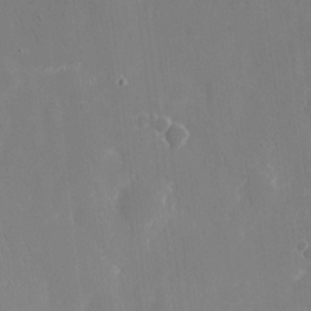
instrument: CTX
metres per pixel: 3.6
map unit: eHh
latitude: 9.4615
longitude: -70.8569
